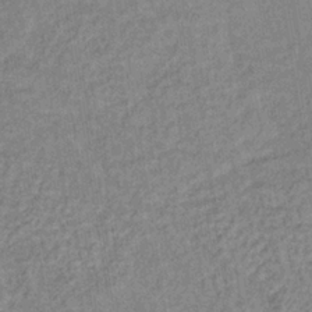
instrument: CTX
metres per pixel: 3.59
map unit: lHb
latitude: -36.2739
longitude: 61.9367
